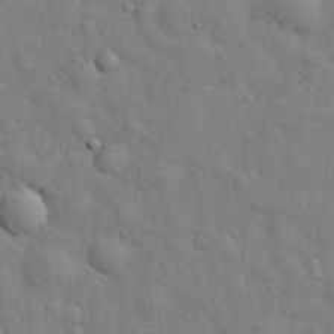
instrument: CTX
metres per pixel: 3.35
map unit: eHh
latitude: 29.3481
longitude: -75.8017
